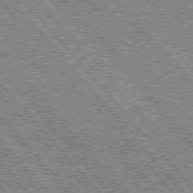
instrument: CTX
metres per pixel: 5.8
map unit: Hpe
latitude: 75.9339
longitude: -126.1389
